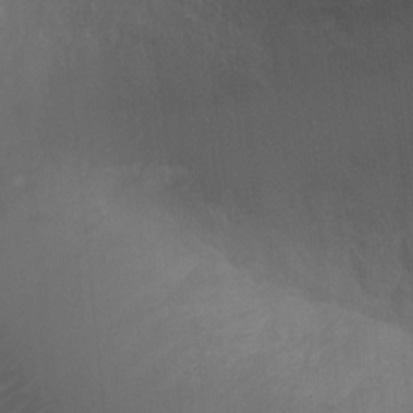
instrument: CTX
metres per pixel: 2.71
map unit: Ht
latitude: -1.6911
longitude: -20.4979
